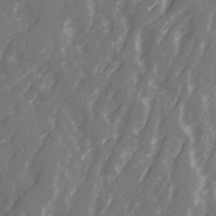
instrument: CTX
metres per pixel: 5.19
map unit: Ave
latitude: 20.9514
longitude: -131.7072
